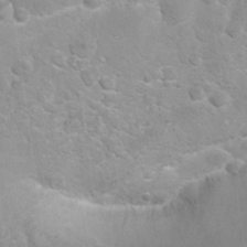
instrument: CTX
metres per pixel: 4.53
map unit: Nhu
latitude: 26.7624
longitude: -62.8947
